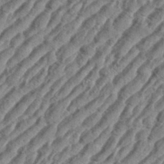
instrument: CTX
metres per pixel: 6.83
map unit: eHh
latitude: 36.5168
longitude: -134.9136
